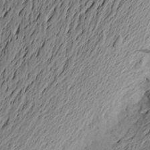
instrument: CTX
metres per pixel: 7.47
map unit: Aa
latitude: 22.4034
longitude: -149.1214
